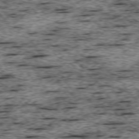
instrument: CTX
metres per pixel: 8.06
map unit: Ap
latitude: -75.5399
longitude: -92.0633
